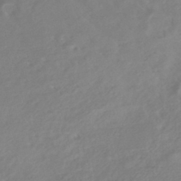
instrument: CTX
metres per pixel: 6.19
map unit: HNhu
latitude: -42.1416
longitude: 92.0094
